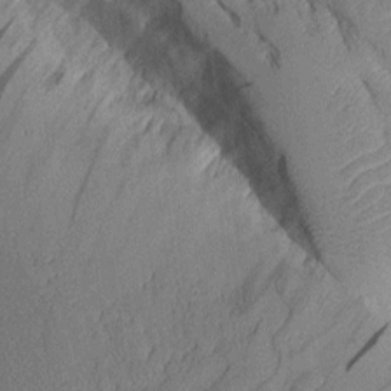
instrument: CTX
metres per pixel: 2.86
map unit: Aa
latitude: 9.9150
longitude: -127.6694
